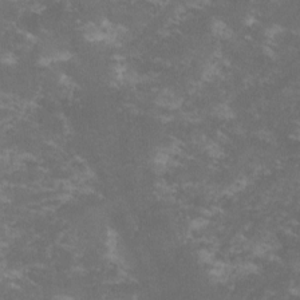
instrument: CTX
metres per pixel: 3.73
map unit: lHvf
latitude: -13.6533
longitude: -99.3103
